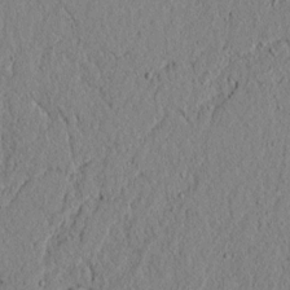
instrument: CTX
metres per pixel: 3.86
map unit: lAvf
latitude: 5.7261
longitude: 166.4629
